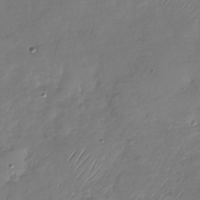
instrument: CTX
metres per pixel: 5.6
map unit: Nhu
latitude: -28.7463
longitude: -58.3845
